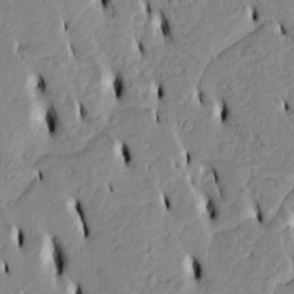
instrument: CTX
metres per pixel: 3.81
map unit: Htu
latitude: 3.1214
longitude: 151.4643
